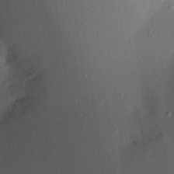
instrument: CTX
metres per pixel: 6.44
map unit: Aa
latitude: 22.3467
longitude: -147.0837
